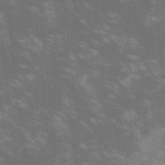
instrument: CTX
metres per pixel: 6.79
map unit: lHvf
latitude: -14.3684
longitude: -101.6316
